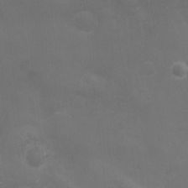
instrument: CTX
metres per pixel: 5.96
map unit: Ht
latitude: 1.3103
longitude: -22.4223
